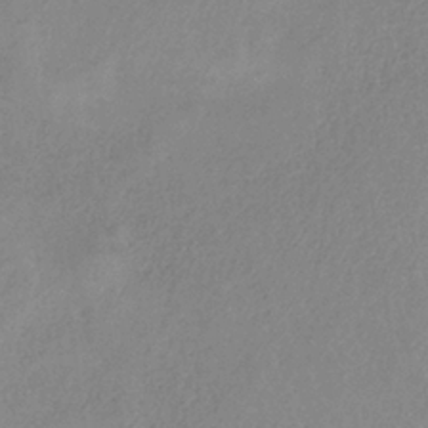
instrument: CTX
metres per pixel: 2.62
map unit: HNb
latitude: -33.3132
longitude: 55.3888
